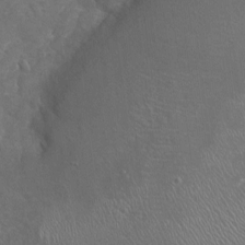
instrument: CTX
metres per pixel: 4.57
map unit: Nhu
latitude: -17.3888
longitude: -57.1403
